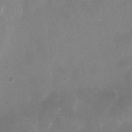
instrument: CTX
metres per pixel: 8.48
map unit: HNhu
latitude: 1.0269
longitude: -3.4048
